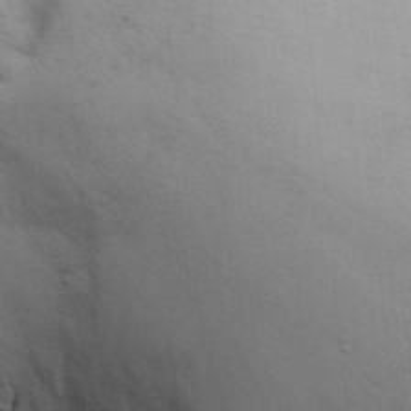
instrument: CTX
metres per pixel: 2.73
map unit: Nhu
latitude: 28.3089
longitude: -71.3859
